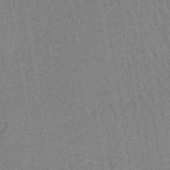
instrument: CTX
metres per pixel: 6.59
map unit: lHb
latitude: -41.0864
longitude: 60.5385
